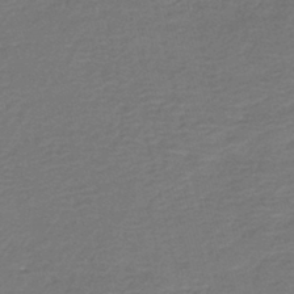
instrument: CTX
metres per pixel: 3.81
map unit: HNb
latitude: -42.7085
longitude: 50.3306
